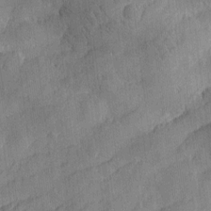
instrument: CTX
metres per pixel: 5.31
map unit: Htu
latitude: -2.2928
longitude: -176.3845
